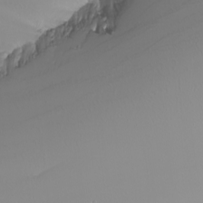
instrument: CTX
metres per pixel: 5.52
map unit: Nhu
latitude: -7.8611
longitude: -93.4993
